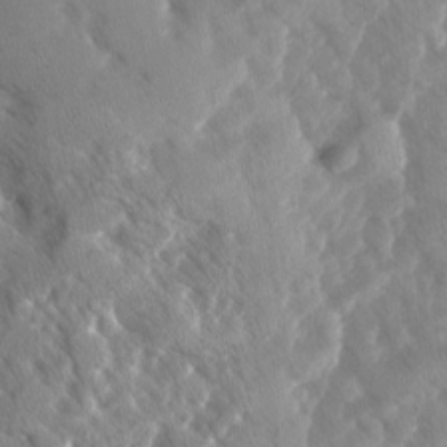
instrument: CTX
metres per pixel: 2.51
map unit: Ave
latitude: -10.7652
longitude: -118.6679
